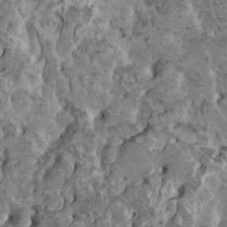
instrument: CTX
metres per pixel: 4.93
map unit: HNhu
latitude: 6.4034
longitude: -1.1592
